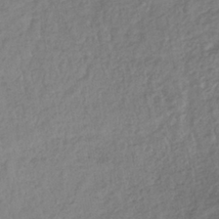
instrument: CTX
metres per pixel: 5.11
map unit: lHb
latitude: -37.2942
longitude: 68.5195
